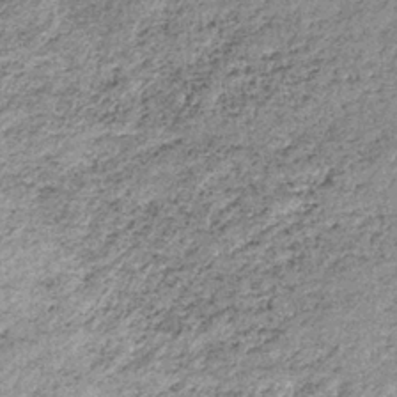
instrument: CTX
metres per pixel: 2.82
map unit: lHb
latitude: -36.2361
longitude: 65.1809
